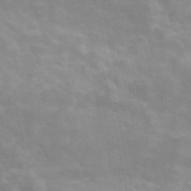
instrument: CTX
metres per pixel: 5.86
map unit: ANa
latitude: 46.0444
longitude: 25.7289
